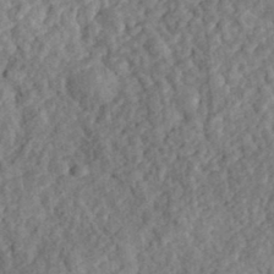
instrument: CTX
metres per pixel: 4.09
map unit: eHh
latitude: 35.6127
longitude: -78.8758
